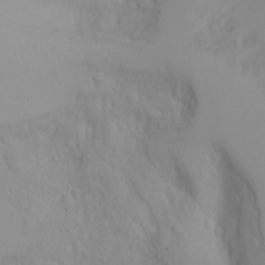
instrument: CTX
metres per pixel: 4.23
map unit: Nhu
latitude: -4.5573
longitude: -85.2537
